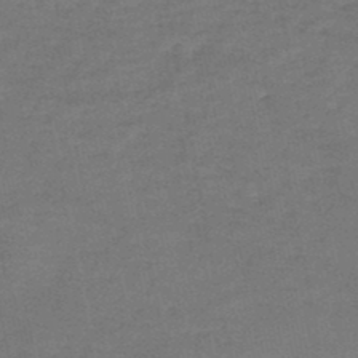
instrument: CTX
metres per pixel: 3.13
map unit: HNb
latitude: -47.3320
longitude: -36.0255
